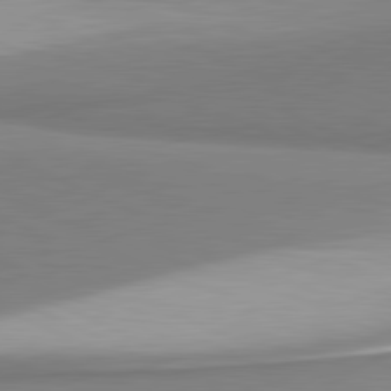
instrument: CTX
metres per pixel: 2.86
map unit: lApd
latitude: 81.4237
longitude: 166.4062
